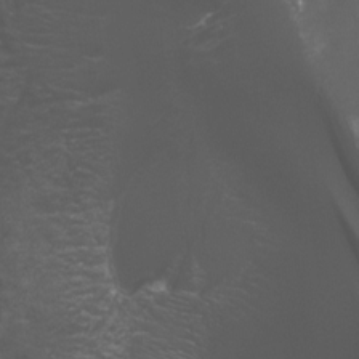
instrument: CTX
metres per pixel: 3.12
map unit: Nhu
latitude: -9.3132
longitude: -78.1011
